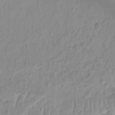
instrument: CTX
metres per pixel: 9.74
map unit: Hto
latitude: -8.1795
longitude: -47.5560
